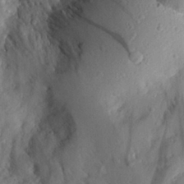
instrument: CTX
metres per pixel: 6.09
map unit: Aa
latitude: 29.0080
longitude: -132.9325
